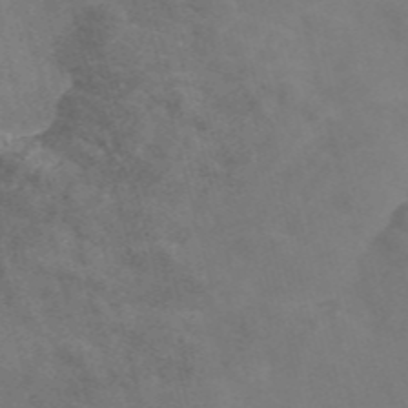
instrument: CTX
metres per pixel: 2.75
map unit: Nve
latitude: -57.0486
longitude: 51.6344
